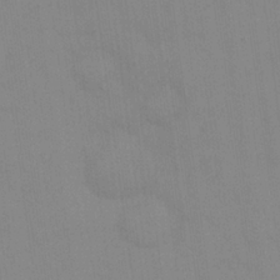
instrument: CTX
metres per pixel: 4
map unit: Nhu
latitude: 23.7827
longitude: -63.0270
